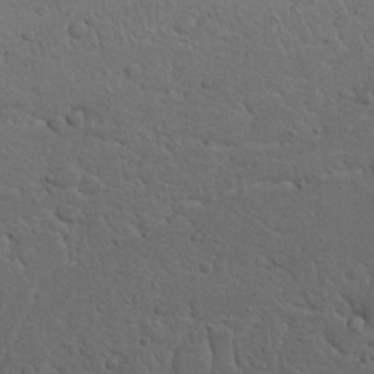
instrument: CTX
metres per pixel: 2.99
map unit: Nhu
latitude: 22.3089
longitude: -71.9528
